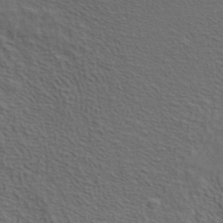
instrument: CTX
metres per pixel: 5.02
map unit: ANa
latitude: 39.4804
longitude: 19.6722
